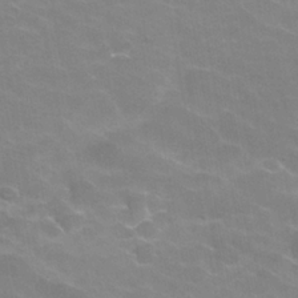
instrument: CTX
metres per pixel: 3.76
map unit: Hve
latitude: -30.1794
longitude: 95.1998
